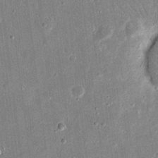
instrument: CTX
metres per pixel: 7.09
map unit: eHh
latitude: 17.4426
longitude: -70.6868
